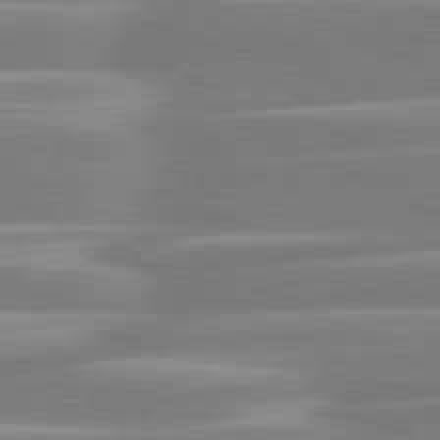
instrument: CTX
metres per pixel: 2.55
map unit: lApd
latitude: 80.8758
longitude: -129.7449
